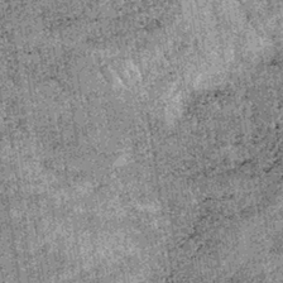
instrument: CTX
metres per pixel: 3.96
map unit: lHb
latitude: -37.1242
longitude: 67.3699
